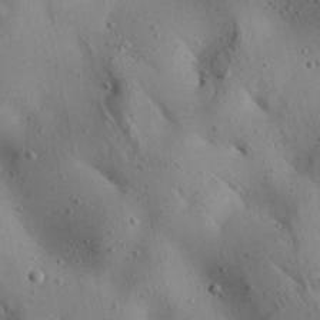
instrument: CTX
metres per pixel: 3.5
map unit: Aa
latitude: 24.9702
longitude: -143.0648
